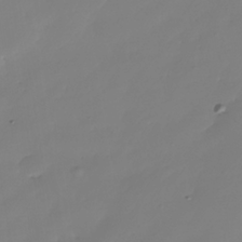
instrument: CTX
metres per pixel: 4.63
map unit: Nhe
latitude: -35.4643
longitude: -144.2333
